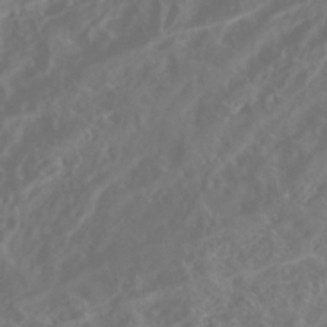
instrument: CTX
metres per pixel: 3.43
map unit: Nhe
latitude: -46.8597
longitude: 152.9919
